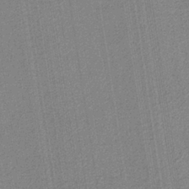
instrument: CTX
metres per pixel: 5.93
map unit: eAb
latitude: -38.2551
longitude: 51.9745
